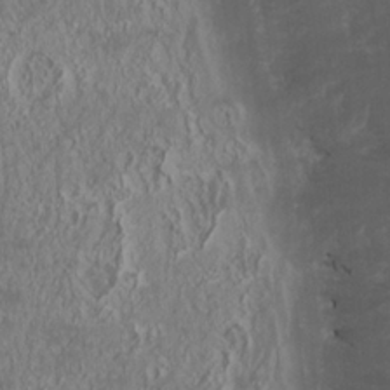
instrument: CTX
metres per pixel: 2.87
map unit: Nhu
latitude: -0.8786
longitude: -78.5357
